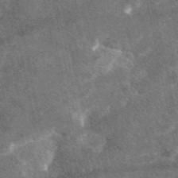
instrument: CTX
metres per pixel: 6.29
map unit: eAb
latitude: 47.7072
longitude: 117.8044
